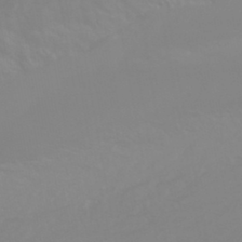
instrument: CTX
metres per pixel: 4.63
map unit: HNhu
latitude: -44.5385
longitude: 90.3496
